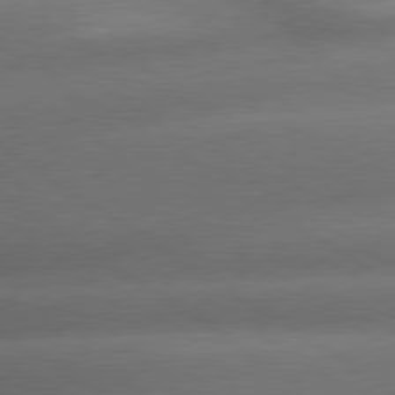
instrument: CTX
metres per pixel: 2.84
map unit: lApd
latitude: 79.8584
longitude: -154.4034
